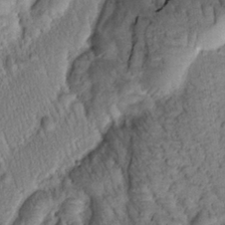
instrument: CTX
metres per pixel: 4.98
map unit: Htu
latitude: -0.8597
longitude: 173.2943
